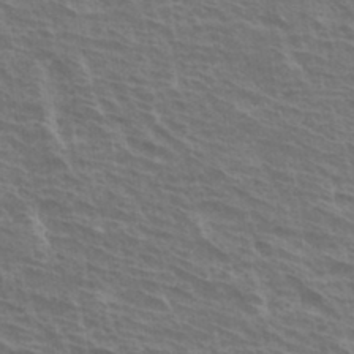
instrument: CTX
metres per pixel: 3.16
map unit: Hto
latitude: 33.6127
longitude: -40.6490
